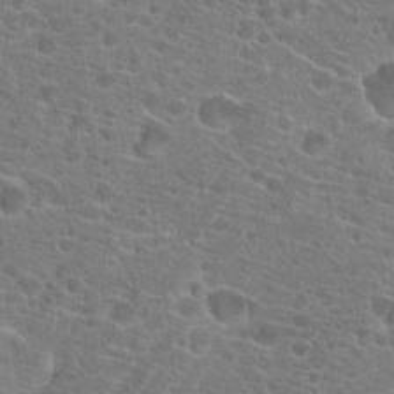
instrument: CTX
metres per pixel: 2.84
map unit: Hto
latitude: 19.7260
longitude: -41.4804
